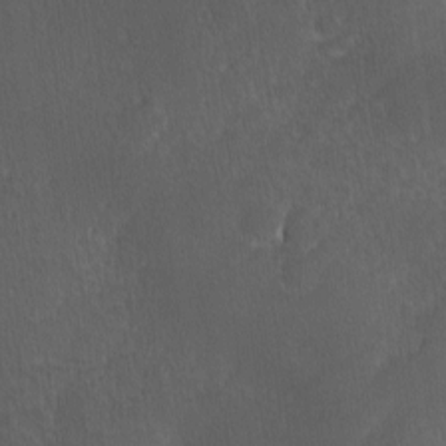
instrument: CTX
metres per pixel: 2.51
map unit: Ave
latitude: -0.1984
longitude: -113.6316
